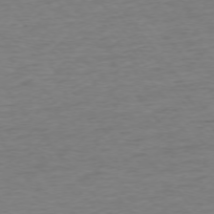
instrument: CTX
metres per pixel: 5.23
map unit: Ap
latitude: -75.4266
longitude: -88.8569
